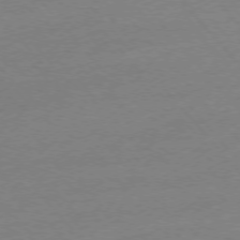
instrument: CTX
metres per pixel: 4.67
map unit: Ap
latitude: -76.5196
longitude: -93.8394
